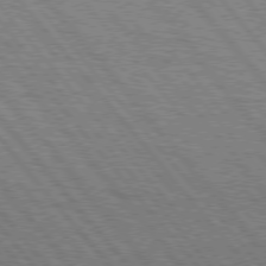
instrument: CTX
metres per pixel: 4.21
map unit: Hpe
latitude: 75.8017
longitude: -153.4049
